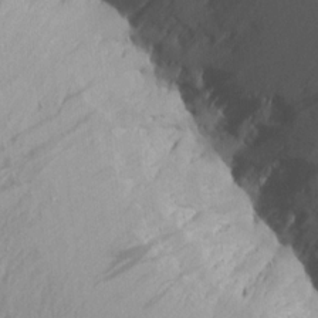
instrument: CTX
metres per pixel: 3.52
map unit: Aa
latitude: 14.0444
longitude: -143.0081
